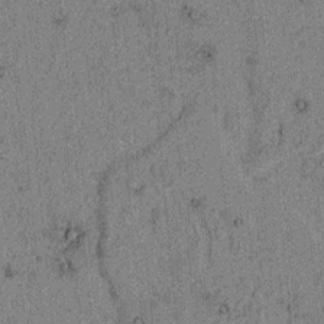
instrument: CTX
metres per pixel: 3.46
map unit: lAvf
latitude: 4.1956
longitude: 157.7477
